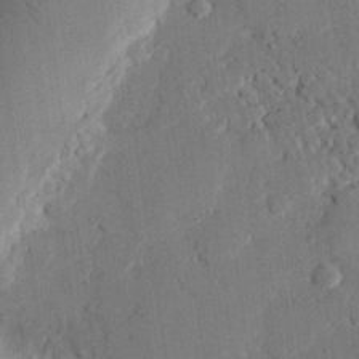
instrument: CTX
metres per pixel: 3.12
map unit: eHh
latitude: 26.6491
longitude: -81.4426
